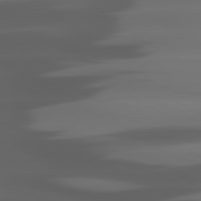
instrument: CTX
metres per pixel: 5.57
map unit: lApd
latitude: 80.4979
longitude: -144.3089
